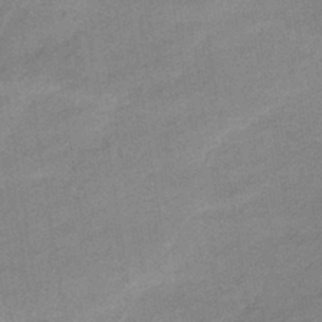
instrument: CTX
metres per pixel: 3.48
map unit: HNhu
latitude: -43.6910
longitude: 90.7652
